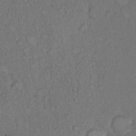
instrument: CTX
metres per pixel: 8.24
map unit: Hto
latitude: 9.2726
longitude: -58.9892
